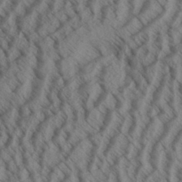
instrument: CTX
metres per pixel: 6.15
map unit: Aa
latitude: 32.8758
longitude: -138.6113
